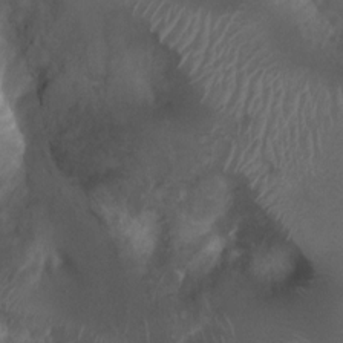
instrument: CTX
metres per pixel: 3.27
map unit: Ht
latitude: 2.0444
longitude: -24.8002
